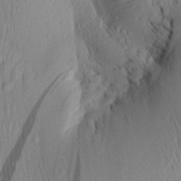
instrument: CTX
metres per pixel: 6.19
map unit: Aa
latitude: 29.6694
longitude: -135.4048
